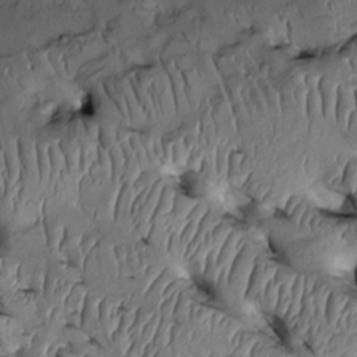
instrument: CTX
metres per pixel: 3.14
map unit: Htu
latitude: 0.2522
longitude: 149.2943
